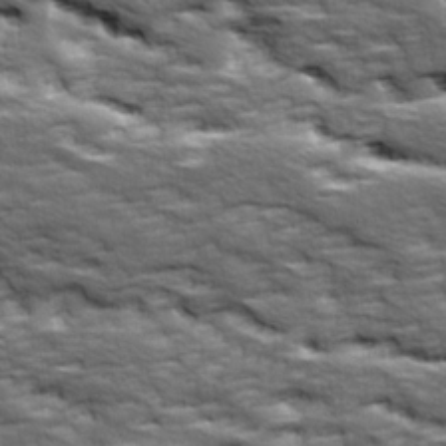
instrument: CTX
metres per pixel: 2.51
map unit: Ave
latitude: 17.8583
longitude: -135.8961
